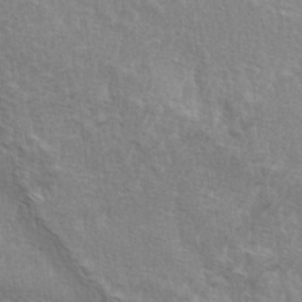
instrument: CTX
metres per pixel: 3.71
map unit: lAa
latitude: -4.1794
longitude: -121.8773
